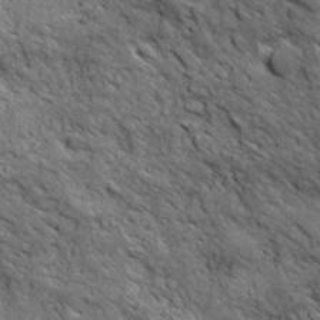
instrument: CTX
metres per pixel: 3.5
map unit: Ave
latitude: 19.0836
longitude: -134.2522
